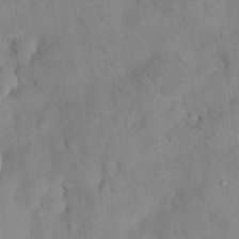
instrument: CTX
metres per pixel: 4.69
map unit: Nhu
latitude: 28.7624
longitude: -72.5546
